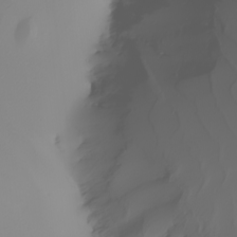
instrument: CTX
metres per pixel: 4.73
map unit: Nhu
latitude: -5.0108
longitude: -94.0633
